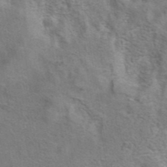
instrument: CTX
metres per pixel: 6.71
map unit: eAb
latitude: 41.1781
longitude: 106.0661
